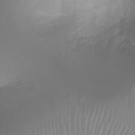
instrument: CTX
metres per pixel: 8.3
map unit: Ht
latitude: -0.8408
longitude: -19.5182
